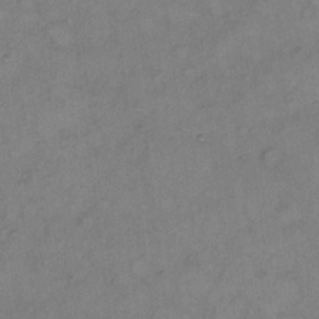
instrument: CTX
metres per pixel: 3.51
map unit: Hto
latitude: 6.4223
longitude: -61.6505
